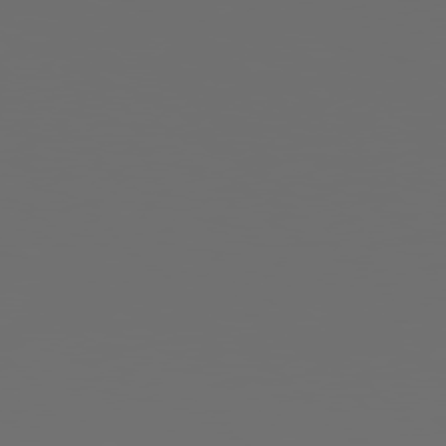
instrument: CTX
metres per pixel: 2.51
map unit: Hpe
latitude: 77.9717
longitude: -177.3292
